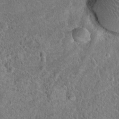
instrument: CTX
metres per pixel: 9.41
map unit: Hto
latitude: 18.5734
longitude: -42.9325
